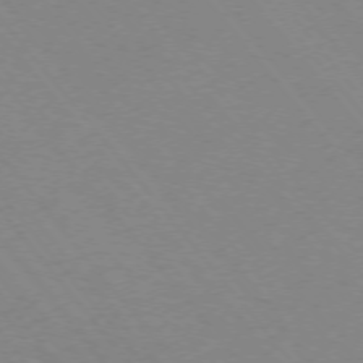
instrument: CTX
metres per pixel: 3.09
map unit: Ap
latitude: -75.4077
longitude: -70.5357
